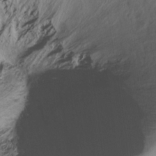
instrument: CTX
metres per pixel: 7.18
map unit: Hto
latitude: -14.5763
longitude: -41.9528
